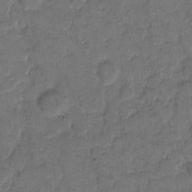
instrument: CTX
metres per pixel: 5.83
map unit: eHh
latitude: 8.5924
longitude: -64.1578
